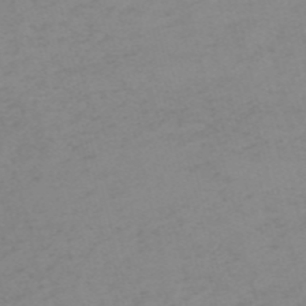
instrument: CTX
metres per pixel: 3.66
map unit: HNb
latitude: -56.2928
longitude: -43.4993
